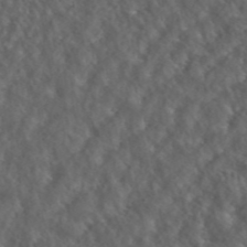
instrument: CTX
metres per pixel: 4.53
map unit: ANa
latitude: 44.1011
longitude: 23.6344
